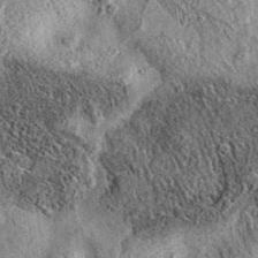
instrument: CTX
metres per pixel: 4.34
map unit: eAb
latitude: 36.3278
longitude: 109.6155
